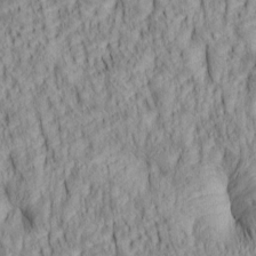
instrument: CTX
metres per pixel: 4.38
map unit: lAa
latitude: 6.5546
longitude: -115.4048
